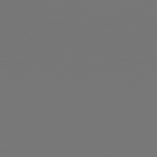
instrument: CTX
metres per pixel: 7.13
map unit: Hpe
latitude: 78.9892
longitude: 176.5574
